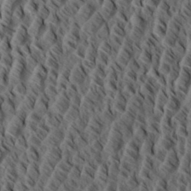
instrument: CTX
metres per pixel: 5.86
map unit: eHh
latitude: 34.6112
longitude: -137.7639
